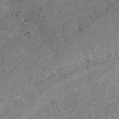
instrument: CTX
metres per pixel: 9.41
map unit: eAb
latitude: 48.7246
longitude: 109.8800
